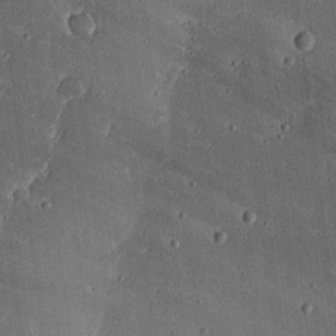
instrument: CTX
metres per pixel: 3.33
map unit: lHvf
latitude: 19.9150
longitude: -115.1403
